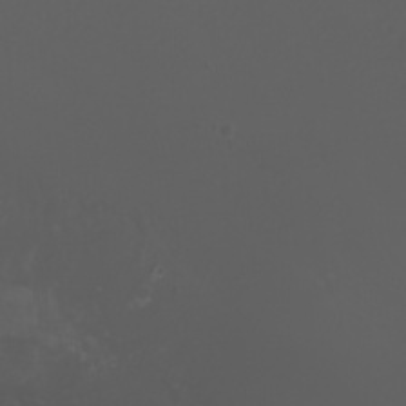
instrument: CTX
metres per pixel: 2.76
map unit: Htu
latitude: -5.3131
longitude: -89.7639
